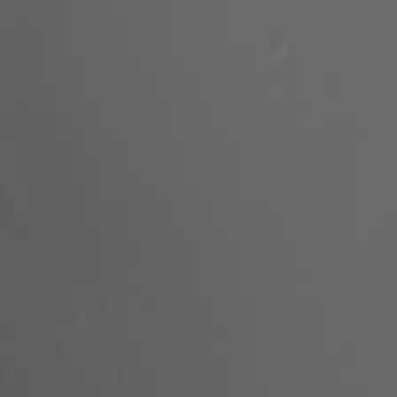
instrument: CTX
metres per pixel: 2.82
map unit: Nhu
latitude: -8.6518
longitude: -93.6505
